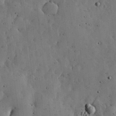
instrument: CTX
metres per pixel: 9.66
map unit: lHvf
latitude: 19.1025
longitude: -114.2333
